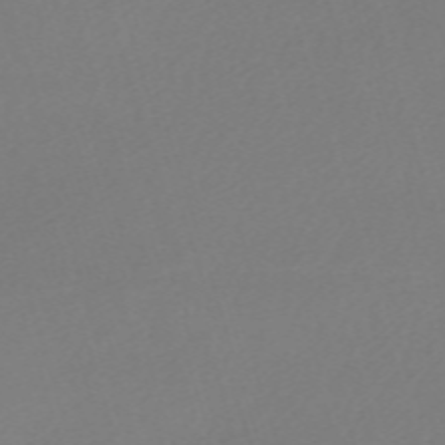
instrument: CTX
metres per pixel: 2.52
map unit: eHh
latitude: -62.2361
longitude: 52.9352
